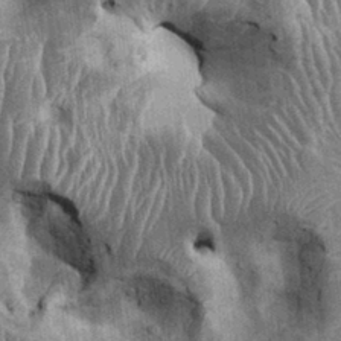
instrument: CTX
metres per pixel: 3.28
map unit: Ht
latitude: -0.7464
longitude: -14.0633
